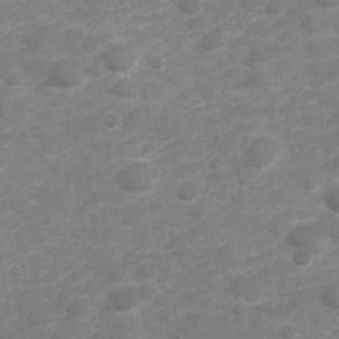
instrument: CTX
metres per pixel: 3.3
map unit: Hve
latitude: 32.3656
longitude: 151.9556
